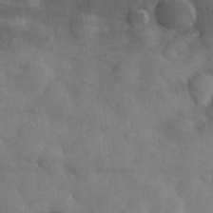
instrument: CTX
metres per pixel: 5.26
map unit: eHh
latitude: 31.3860
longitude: -71.1403
